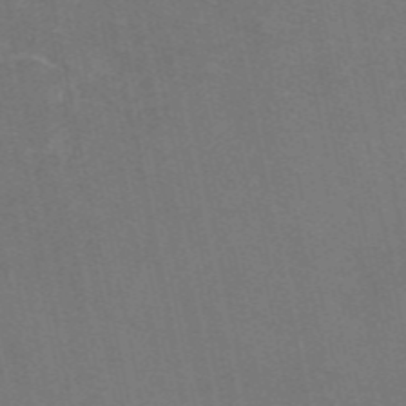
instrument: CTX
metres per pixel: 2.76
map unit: eAb
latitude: 47.2915
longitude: 115.7288
